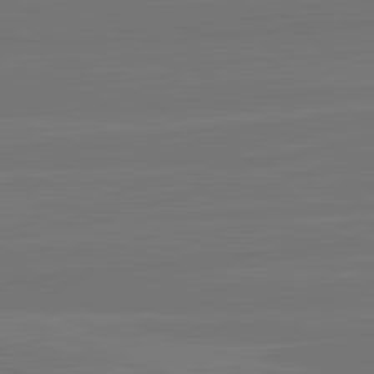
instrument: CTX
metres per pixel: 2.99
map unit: lApd
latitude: 82.2144
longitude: -179.5371
